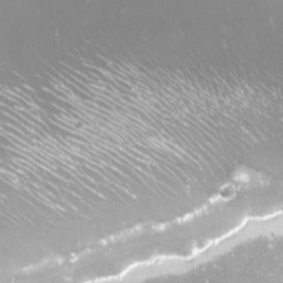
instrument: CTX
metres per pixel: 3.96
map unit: Nhu
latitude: -12.0661
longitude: -62.2145
